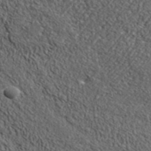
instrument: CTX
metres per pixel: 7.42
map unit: ANa
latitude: 42.6113
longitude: -87.3104
